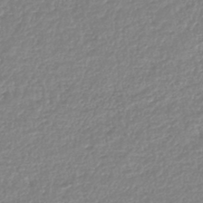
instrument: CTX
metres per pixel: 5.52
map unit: lHb
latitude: -44.1417
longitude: 68.8408
